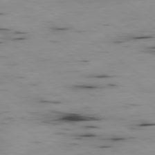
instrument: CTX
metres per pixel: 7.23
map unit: Ap
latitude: -79.4265
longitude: -73.6505
